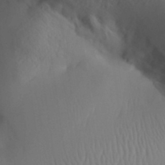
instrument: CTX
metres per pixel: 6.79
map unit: Aa
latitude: 32.0633
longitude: -141.3859
